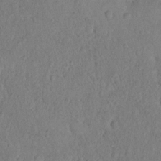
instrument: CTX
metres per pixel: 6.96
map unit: eHh
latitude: 18.4223
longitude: -62.6680
